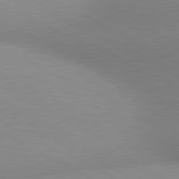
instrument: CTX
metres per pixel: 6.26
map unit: lApd
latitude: 80.7624
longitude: 134.1606
